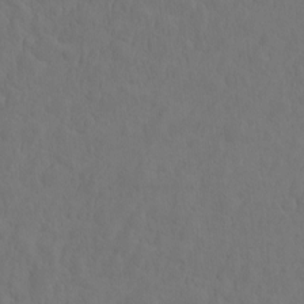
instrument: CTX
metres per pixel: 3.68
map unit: eHh
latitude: -1.6911
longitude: 14.9920
